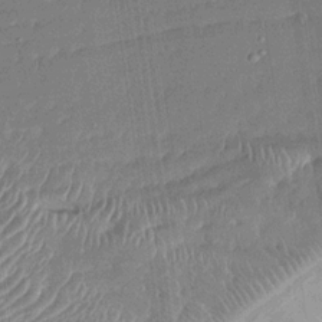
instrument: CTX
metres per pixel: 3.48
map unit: Nhu
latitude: -27.9178
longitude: -64.4412
